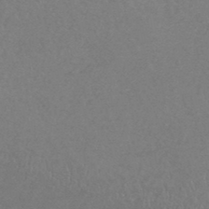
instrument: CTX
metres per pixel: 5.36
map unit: HNhu
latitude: -44.9353
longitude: 93.1053
